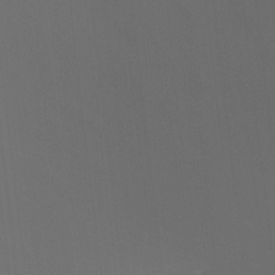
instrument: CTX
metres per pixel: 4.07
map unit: HNhu
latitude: -0.3118
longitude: 4.4062
